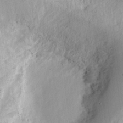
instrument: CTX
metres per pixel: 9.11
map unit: Ht
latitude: 9.7072
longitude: -74.4601
